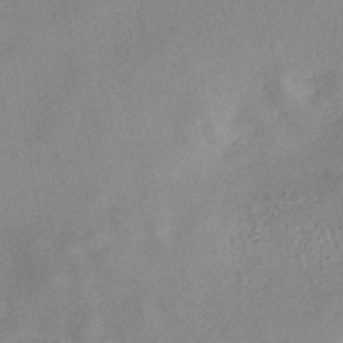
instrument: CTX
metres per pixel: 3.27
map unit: eHh
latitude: -41.3321
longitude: 120.3495
